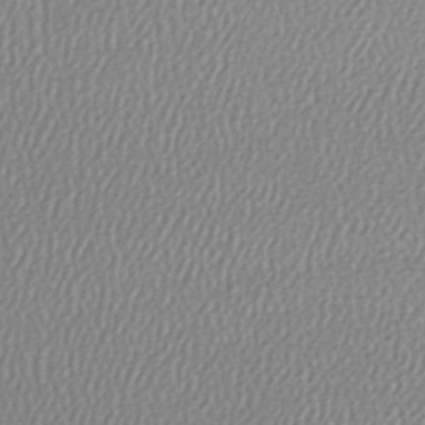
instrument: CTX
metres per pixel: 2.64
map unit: lHb
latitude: -43.0675
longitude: 71.1242
